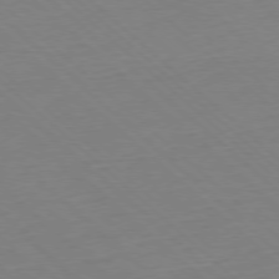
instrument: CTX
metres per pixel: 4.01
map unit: Hpe
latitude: -77.9556
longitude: 13.9745
